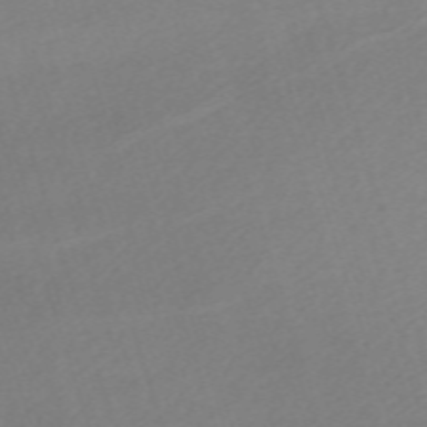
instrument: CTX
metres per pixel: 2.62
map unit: eHh
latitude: -62.1794
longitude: 53.2187
